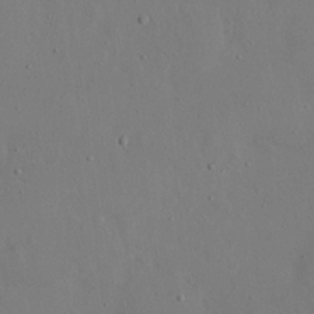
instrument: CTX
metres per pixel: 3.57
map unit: eHh
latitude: 17.2915
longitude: -70.0255
